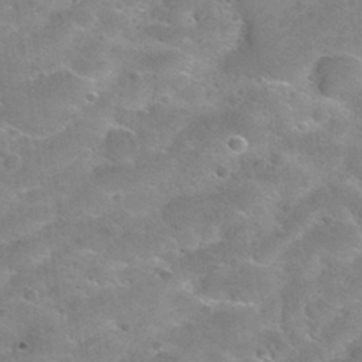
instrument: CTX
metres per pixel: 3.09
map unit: Hto
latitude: 30.4223
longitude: -46.4979
